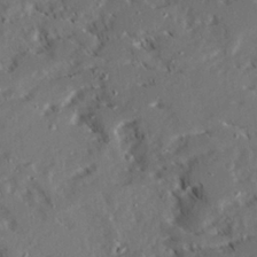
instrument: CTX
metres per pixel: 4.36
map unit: Ave
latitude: 22.8380
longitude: -131.7072
